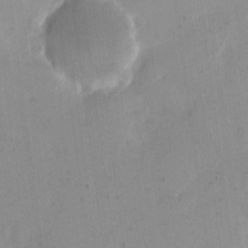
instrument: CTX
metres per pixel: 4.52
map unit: eHh
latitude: 11.2159
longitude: -68.4790
